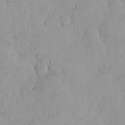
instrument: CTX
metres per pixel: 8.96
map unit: eHh
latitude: 0.1011
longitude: 18.5574
